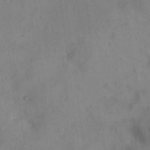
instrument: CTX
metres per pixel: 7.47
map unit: Ht
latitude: 13.2159
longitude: -41.1970
